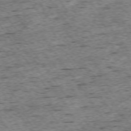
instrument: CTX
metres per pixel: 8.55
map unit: Ap
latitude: -74.3307
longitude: -87.7260
